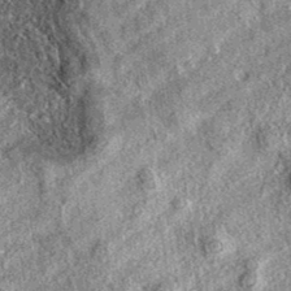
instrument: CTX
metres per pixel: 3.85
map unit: eAb
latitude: 37.6316
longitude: 108.3117
